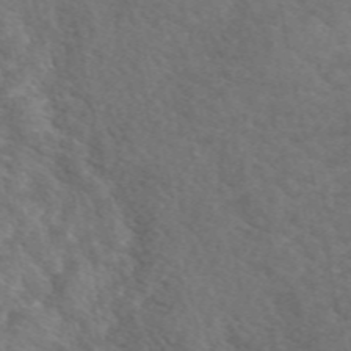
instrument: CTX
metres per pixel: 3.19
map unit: eAb
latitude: 49.8772
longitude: 110.9541
